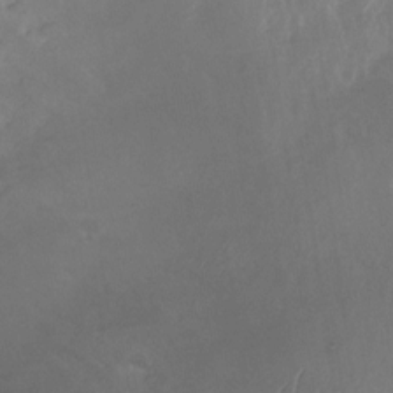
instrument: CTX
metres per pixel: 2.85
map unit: Nhu
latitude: -23.6911
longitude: -70.0444
